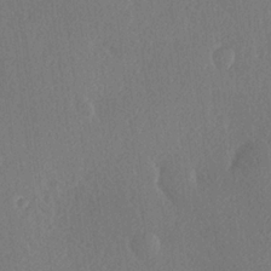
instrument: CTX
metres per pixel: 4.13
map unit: Hve
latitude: 19.3481
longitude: 149.7100
